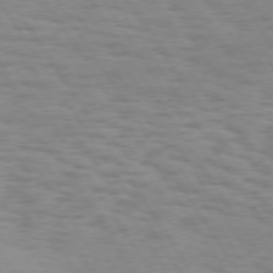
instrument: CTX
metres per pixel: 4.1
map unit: Hpe
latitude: 74.1956
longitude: -136.4412
